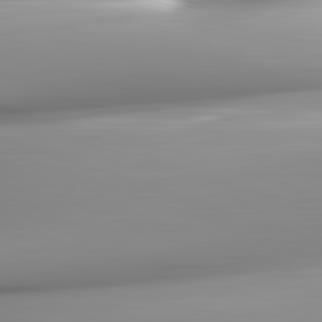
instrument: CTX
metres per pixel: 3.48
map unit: lApd
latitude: 82.4978
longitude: -143.9906
